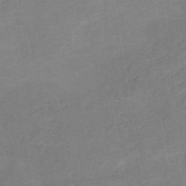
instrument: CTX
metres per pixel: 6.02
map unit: HNb
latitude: -54.4440
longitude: -48.4412
